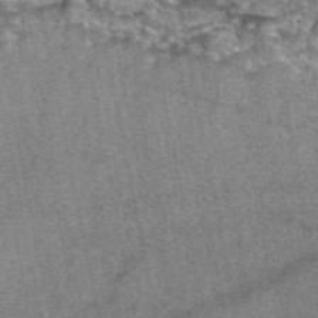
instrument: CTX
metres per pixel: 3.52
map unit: eAb
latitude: 48.5168
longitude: 105.0675
